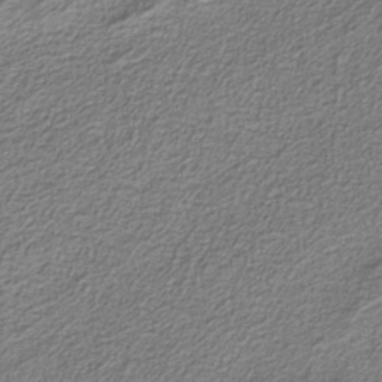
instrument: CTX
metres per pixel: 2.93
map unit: eAb
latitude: -37.9178
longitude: 52.9541
